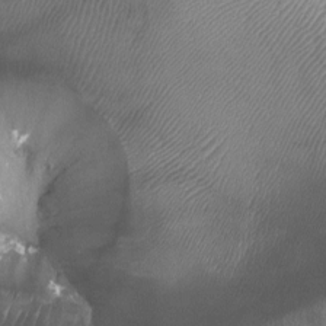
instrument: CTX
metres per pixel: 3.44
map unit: Ht
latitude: -1.5022
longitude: -19.9717
